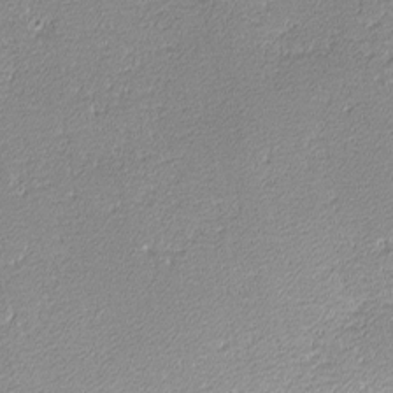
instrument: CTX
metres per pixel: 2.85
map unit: lHvf
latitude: -12.3306
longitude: -103.6316
